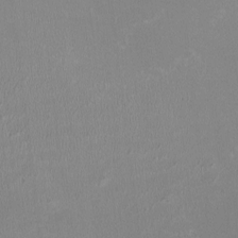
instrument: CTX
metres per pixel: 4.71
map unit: HNhu
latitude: -2.5195
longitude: -6.9892
